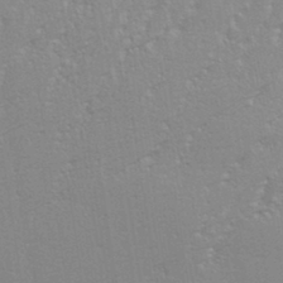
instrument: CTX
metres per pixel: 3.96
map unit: eHh
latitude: 34.4034
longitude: -132.4412
